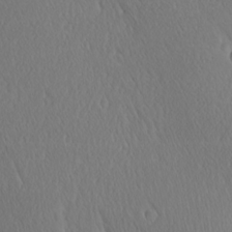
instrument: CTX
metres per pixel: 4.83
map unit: Ave
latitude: 21.4049
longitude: -136.7813
